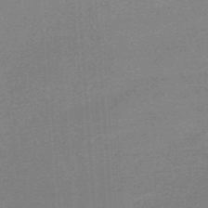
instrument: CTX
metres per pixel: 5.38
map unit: HNb
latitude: -54.7463
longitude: -45.9528
